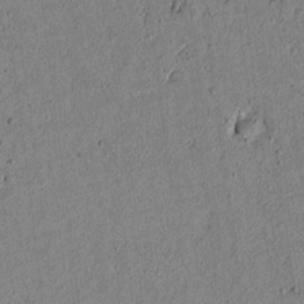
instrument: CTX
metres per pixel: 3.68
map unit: lAvf
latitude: 6.0633
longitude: 168.0661
